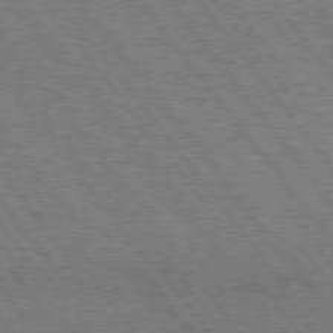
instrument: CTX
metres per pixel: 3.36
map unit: Hpe
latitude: 75.0081
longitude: -139.4426
